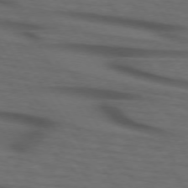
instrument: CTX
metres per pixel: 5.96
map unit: lApd
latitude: 73.4616
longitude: -74.3845
